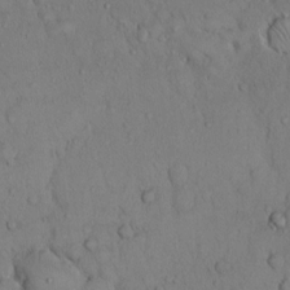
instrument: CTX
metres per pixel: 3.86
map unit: Hto
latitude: 10.3656
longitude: -57.9528
